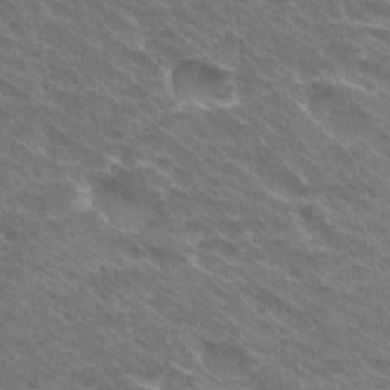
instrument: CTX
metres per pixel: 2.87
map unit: Hto
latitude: 30.6869
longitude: -43.2726
